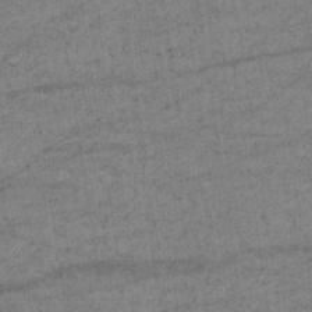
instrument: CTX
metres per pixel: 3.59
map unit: lHb
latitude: -34.3117
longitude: 70.7085
